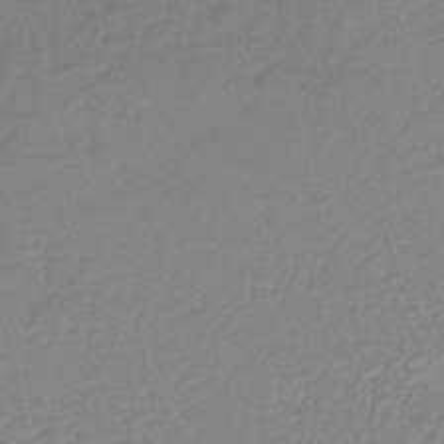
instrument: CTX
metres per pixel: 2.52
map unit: lHb
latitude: -40.8975
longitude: 76.1039
